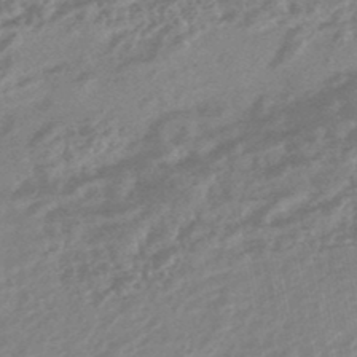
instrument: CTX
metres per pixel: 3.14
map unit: HNhu
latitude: -45.7289
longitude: 92.5196
